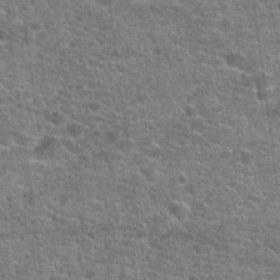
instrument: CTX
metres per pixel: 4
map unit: Hto
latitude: 20.4790
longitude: -43.6694
